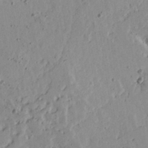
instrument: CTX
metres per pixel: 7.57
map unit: Aa
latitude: 16.7813
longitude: -124.6112
